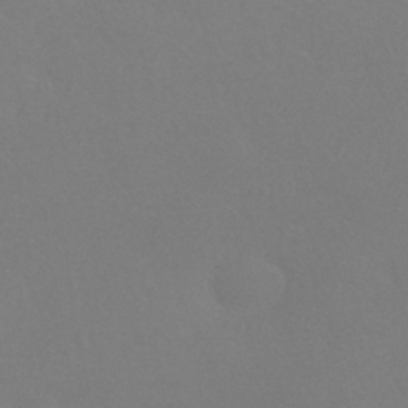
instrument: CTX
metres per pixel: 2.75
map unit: HNhu
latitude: -42.0472
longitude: 94.0472
